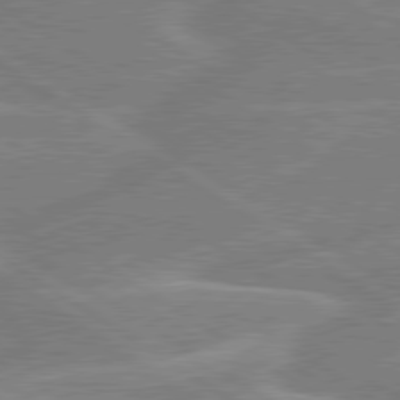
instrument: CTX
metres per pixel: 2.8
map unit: lApd
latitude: 79.5749
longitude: -130.9892
